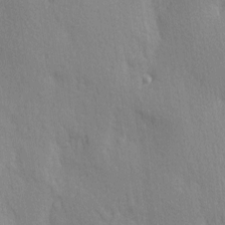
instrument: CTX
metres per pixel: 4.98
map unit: Ave
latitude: 3.1025
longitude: -112.4034
